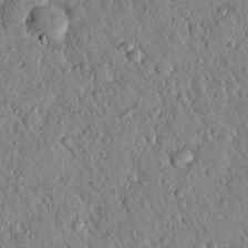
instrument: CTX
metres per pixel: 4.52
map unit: Nhu
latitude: 21.8017
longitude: -77.4615
